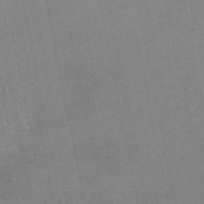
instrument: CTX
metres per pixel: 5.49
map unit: eAb
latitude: 48.1389
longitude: 103.6722
